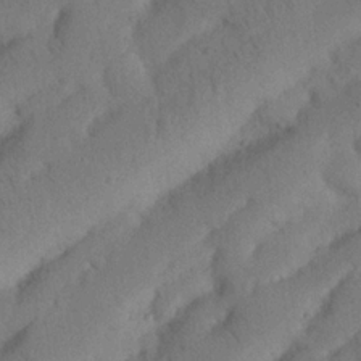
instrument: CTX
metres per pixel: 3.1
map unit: Nhu
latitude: 21.4427
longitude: -74.5168
